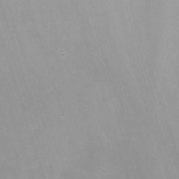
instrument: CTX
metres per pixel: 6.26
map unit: Nhu
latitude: -11.8611
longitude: -48.1767
